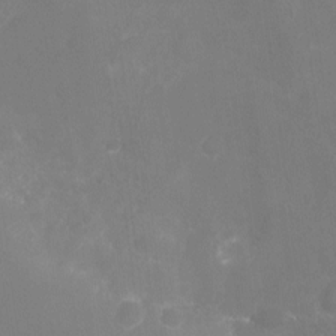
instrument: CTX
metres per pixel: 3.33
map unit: Nhu
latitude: -16.2362
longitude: -56.2144
